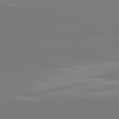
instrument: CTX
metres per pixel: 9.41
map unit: lApd
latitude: 80.4790
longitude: -156.1388
